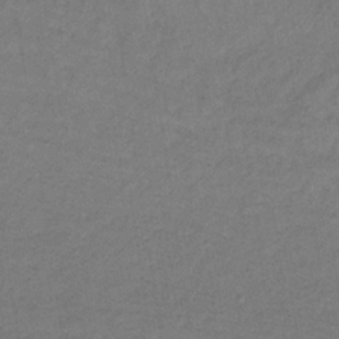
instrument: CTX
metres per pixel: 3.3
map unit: lHb
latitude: -32.8786
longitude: 64.8219
